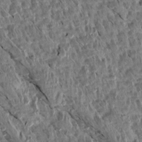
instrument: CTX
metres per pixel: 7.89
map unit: Aa
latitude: 14.2901
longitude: -144.1955
